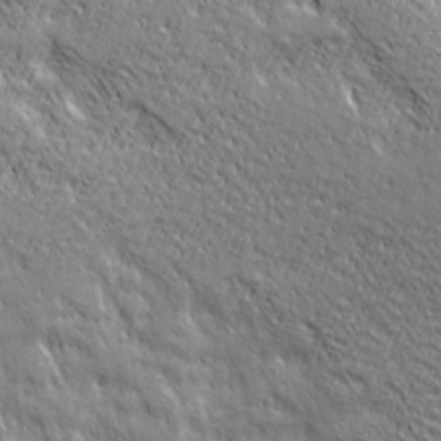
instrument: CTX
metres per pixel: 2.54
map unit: Ave
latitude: 20.6680
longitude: -134.8191
